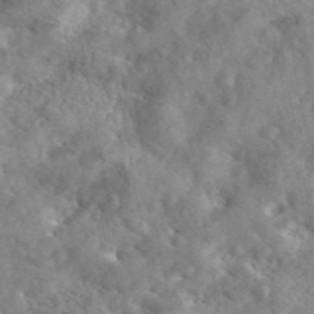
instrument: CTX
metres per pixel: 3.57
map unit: eAb
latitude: 45.6694
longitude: 128.6519
